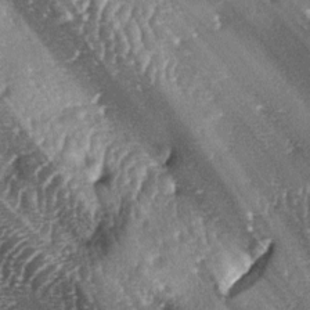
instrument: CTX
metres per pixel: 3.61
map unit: lAa
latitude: -5.8044
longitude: -125.9150
